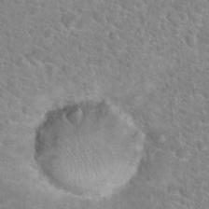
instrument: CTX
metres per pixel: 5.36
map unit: Hto
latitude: 24.2711
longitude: -48.8758
